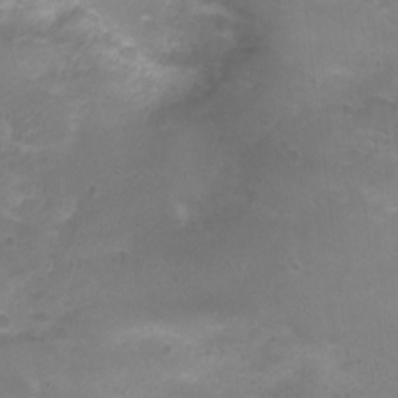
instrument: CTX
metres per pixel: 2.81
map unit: Nhu
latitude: 4.4412
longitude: -17.3860
